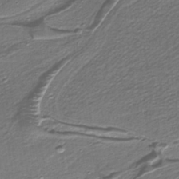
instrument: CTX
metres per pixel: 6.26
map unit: lHb
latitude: -39.1620
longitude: 53.2753
